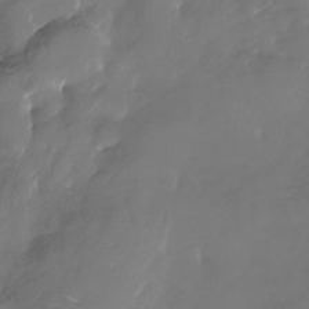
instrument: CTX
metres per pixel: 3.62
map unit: Nhu
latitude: -29.2376
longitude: -79.6127
